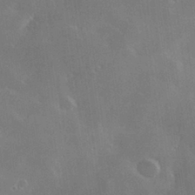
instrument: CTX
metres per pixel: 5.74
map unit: Hve
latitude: 28.8002
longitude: 145.7478
